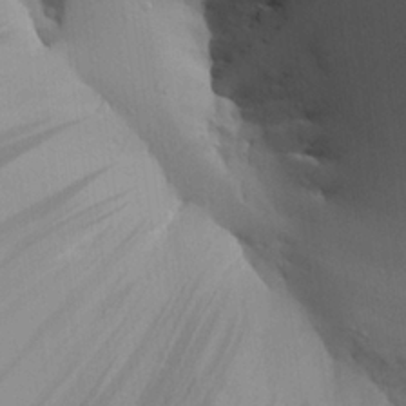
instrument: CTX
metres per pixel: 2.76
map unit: Aa
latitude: 26.9892
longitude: -132.0444
